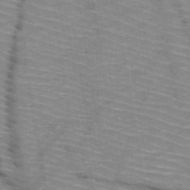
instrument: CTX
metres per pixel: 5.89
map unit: HNb
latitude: -47.5588
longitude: -45.2537
